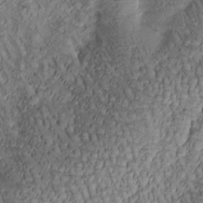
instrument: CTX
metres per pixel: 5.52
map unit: Htu
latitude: -1.1054
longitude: 171.1620
